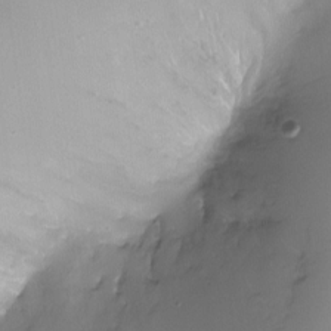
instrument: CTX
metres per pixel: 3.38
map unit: Ht
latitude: -12.7463
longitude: -45.3670
